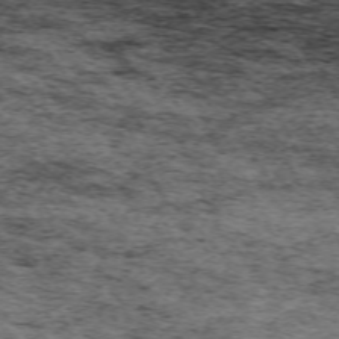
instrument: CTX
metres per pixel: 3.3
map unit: Hpe
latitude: -70.7085
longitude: 11.4832
